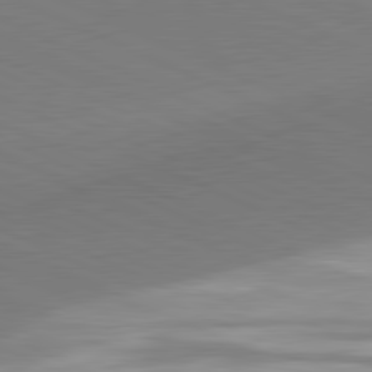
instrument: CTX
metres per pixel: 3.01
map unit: lApd
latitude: 81.4993
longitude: 161.4643
